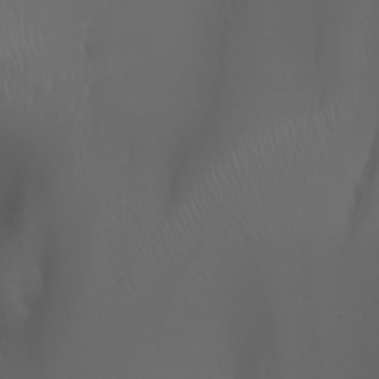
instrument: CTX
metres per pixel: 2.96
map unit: Nhu
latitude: -7.5210
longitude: -85.2537
